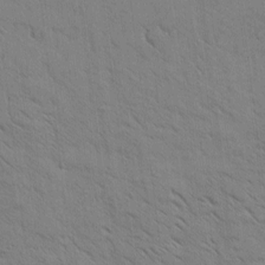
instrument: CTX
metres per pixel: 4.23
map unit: Htu
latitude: -3.6154
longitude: 170.4818
